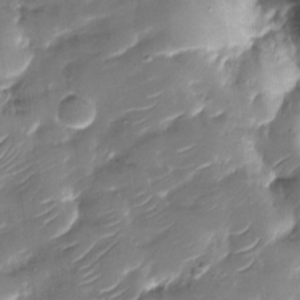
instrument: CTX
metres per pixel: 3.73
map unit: Nhu
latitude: -29.6533
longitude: -73.4805
